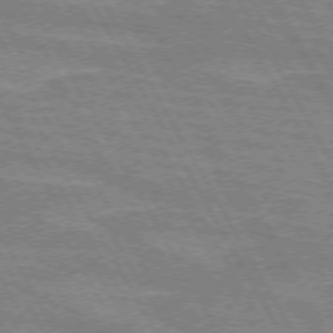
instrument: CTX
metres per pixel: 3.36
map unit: lApd
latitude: 72.0444
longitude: -55.4426
